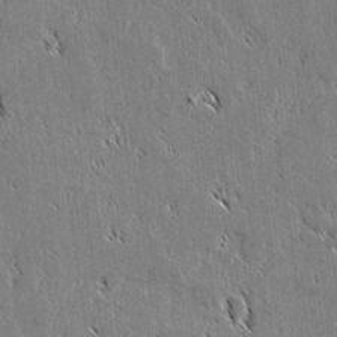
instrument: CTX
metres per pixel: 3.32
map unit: lAvf
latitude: 2.1766
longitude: -106.8191
